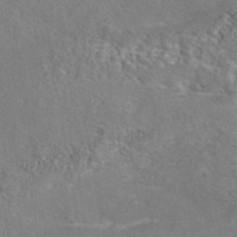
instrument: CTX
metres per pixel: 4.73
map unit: eAb
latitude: 42.7057
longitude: 104.4251
